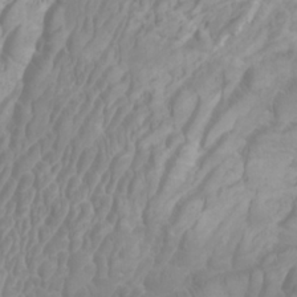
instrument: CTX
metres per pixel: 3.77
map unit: Htu
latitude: -5.8422
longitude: -76.2711
